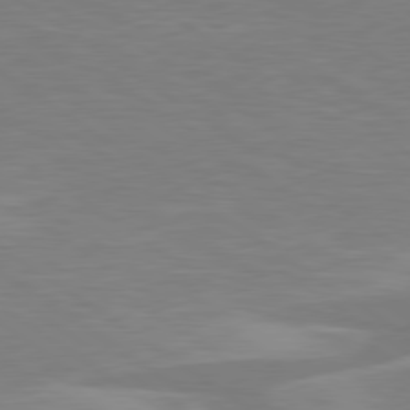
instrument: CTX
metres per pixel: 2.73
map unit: Hpe
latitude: 79.1970
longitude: -127.5182
